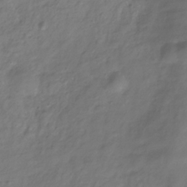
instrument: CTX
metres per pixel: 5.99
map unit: Hve
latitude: -33.0487
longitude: 90.5952
